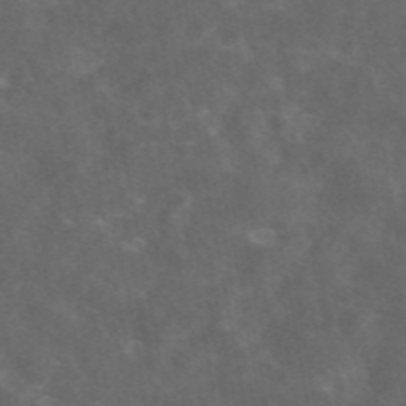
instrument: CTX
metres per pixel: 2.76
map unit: eAb
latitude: 46.2901
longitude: 125.8233
